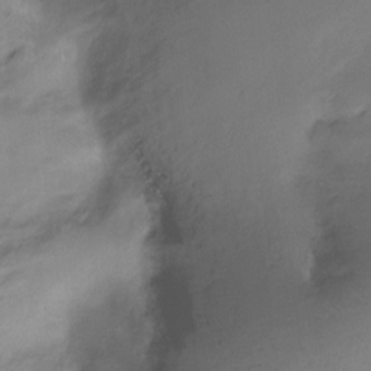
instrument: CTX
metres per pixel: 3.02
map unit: Htu
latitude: -14.9920
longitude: -45.7260
